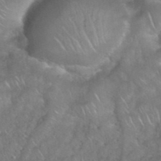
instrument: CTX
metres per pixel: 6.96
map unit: eHh
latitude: 39.3104
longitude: -58.6113
